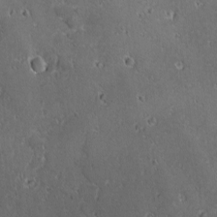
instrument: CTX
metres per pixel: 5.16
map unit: lAvf
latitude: -9.6533
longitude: -119.6316
